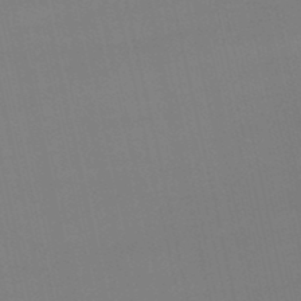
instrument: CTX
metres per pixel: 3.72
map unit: lHb
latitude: -48.4251
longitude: 63.5588
